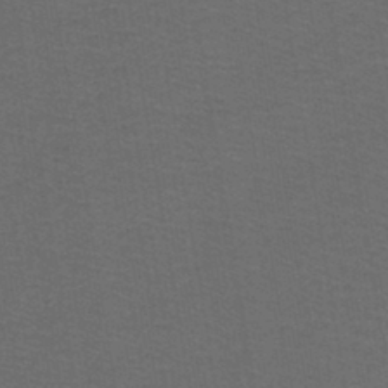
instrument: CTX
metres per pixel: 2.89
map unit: lHb
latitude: -43.4832
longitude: 53.7099
